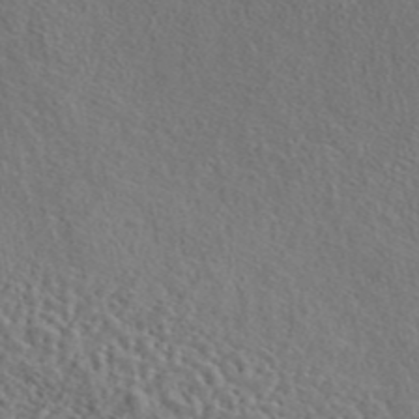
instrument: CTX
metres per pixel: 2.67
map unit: eAb
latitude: 43.9150
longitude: 114.1228
